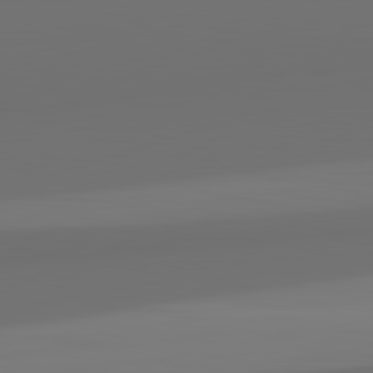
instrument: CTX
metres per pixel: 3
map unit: lApd
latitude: 82.6490
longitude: 163.0108
